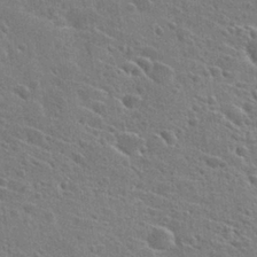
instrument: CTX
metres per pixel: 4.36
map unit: Hto
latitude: 27.6316
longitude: -45.5182
